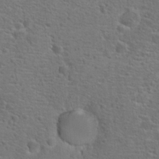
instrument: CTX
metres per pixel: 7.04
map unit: Hto
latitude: 18.9702
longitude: -42.4223
